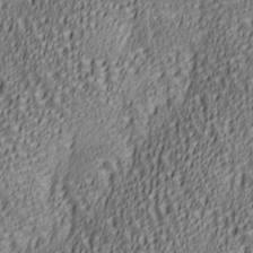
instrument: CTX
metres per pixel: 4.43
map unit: lAa
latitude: 6.2522
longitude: -116.8002
